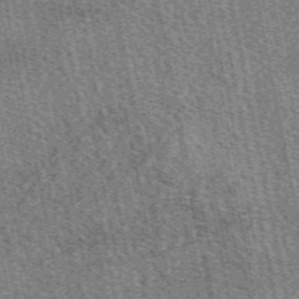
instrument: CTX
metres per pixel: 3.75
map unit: eAb
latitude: 50.8002
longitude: 114.8975
